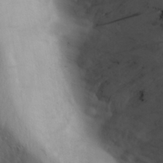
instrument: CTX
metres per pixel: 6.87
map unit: Ave
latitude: 8.8758
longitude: -105.5749
